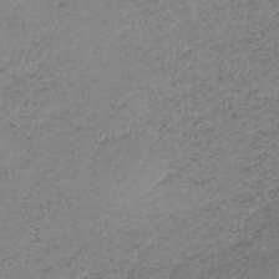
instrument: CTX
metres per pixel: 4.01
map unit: HNb
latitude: -33.9745
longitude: 63.1053
